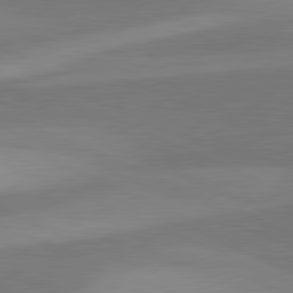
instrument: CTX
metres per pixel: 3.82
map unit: lApd
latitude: 81.4615
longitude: 125.0108
